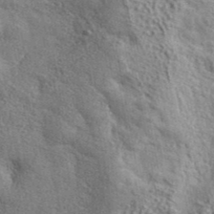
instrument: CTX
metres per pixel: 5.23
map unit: ANa
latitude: 42.1956
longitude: 49.1809
